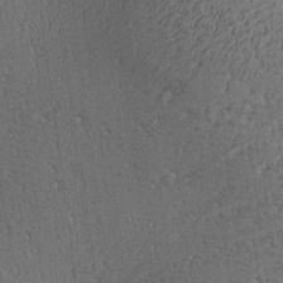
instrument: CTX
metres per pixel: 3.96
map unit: Aa
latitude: 27.8961
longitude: -137.8773
